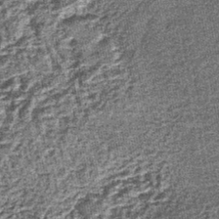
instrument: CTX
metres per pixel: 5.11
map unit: lHb
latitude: -39.1809
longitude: 64.9920
